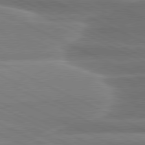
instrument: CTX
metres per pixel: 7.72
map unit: lApd
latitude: 80.3467
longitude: -137.1781
